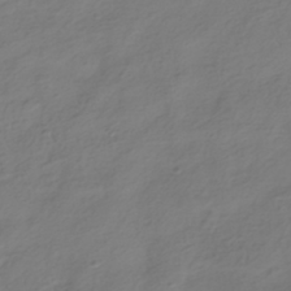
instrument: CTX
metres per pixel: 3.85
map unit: HNhu
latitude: -39.8234
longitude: 103.8989
